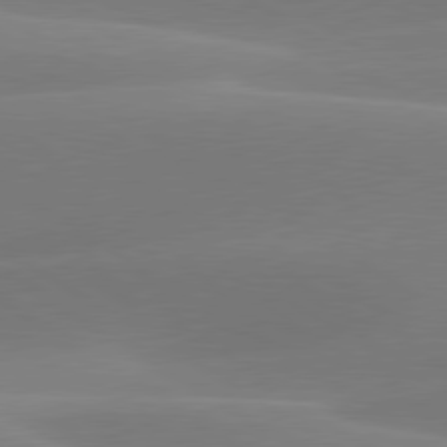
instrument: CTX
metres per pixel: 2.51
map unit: lApd
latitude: 79.9339
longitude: -95.6883
